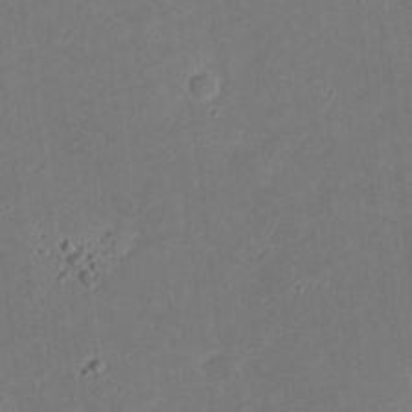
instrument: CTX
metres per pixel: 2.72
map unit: eHh
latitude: 21.0459
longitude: -71.8205
